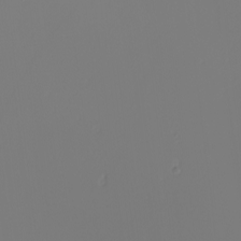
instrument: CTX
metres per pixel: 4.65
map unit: Nhu
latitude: -6.3873
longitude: -95.2915
